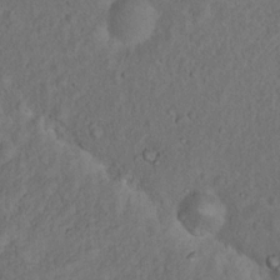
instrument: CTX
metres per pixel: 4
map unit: Nhu
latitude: 10.8947
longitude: -26.7057
